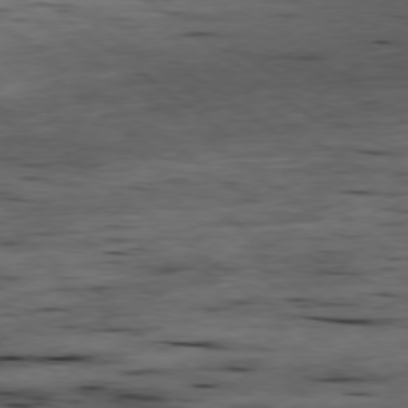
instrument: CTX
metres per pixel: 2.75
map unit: Ap
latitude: -79.1053
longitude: -90.7057
